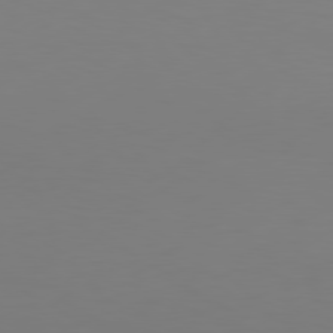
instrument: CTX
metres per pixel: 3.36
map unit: Hpe
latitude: 78.3090
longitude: -128.7435
